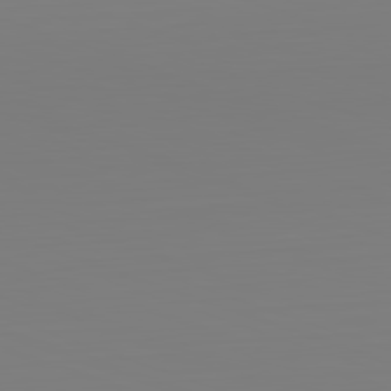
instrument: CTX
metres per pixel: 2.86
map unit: Hpe
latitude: -82.5763
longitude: 8.9164
